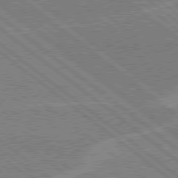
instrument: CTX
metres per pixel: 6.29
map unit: Hpe
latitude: 78.4412
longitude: -160.7624
